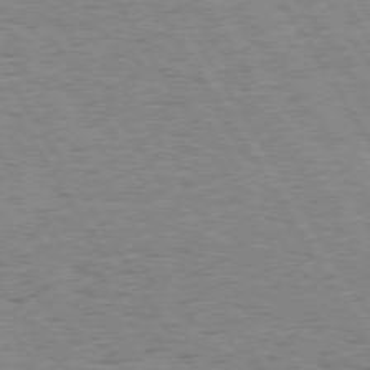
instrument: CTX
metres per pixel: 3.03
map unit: Hpe
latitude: 74.3278
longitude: -135.7638
